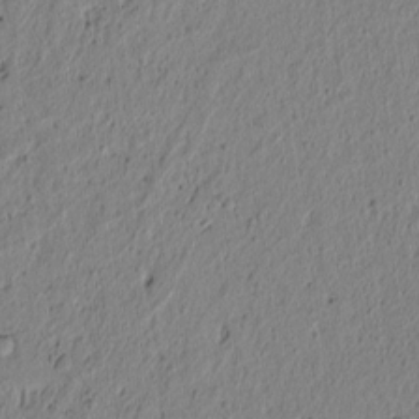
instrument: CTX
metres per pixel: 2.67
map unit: lAvf
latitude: 5.9717
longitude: 166.2928
